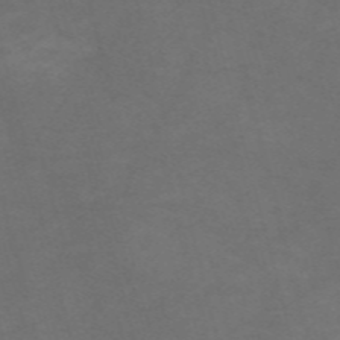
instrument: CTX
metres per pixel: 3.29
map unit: Nve
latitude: -58.5195
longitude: 59.6154
